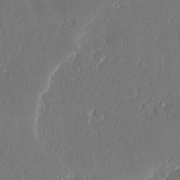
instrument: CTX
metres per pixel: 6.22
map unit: Ave
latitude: 15.5183
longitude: -138.9703
